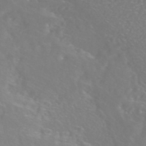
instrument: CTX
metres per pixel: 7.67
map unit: HNhu
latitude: -45.9556
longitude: 100.7274
